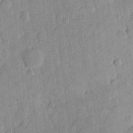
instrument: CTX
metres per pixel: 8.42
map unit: Hve
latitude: 23.8394
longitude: 149.0109
